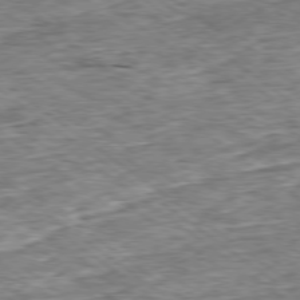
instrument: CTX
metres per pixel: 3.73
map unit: Ap
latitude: -79.0675
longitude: -86.0444
